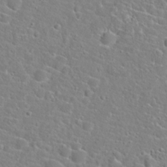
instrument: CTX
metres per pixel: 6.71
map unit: Hto
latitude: 22.1389
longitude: -45.0458
